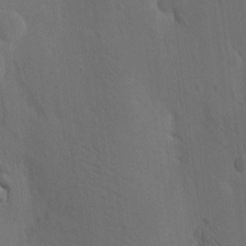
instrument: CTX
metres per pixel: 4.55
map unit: Nhu
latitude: 16.0444
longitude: -78.1389
